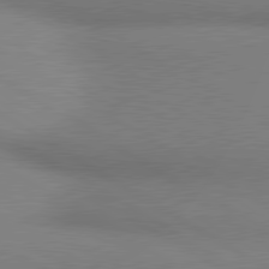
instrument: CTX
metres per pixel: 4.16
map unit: lApd
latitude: 80.6113
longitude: 131.3132
